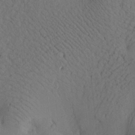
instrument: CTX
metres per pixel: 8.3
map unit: lAa
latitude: 19.0080
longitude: -139.1781
